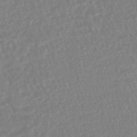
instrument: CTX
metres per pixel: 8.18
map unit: HNhu
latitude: -48.1606
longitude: 101.8044
